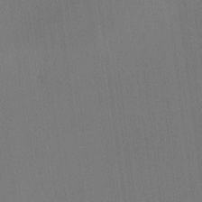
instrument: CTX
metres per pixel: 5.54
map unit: lAa
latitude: 11.7450
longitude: -108.0633
